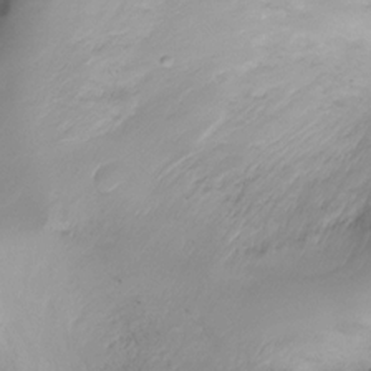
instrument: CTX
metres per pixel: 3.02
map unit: Ht
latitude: -16.8975
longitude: -45.1025
